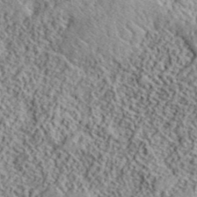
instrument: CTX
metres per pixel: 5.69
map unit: lHvf
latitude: 40.7813
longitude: -88.1578
